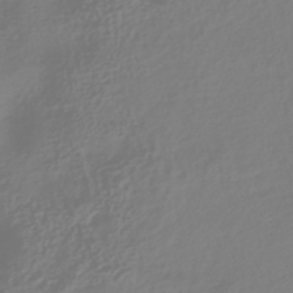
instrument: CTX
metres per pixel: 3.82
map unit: HNhu
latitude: -39.8423
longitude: 98.1417
